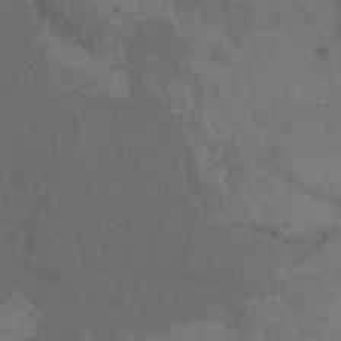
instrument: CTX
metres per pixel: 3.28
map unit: Aa
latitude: -7.7288
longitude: -80.1578
